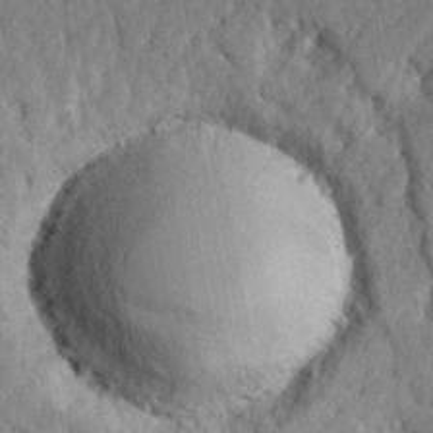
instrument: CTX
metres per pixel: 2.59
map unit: lHvf
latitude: 23.4804
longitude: 143.8611
